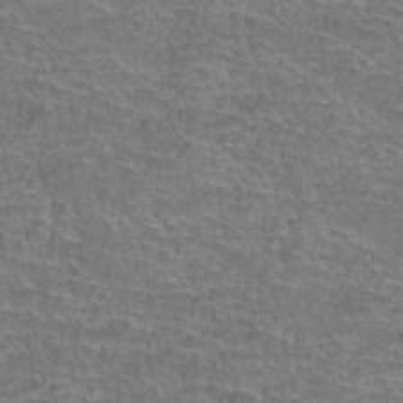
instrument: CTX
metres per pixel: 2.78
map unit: Hto
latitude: 37.5560
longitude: -42.3467
